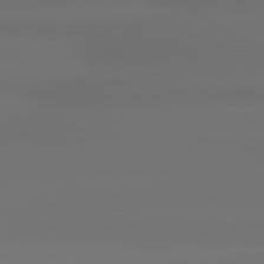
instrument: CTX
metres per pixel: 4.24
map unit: lApd
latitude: 79.1781
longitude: -135.4615
